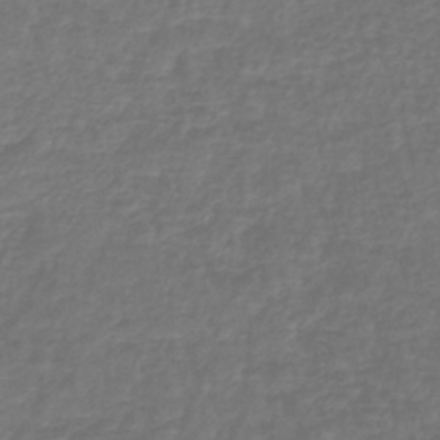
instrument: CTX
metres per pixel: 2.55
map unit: lHb
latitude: -42.8785
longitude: 65.1431
